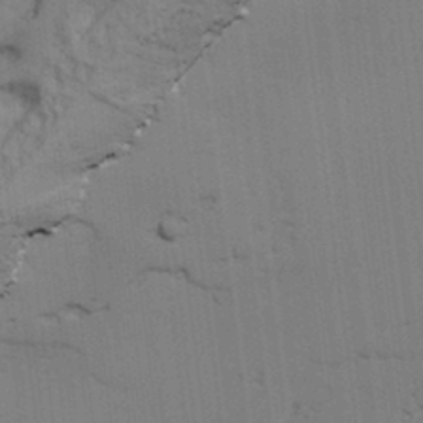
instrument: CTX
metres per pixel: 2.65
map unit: lAvf
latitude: 25.3103
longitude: -111.8017
